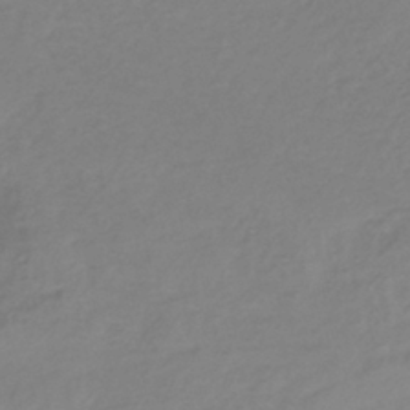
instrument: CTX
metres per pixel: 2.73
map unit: lHb
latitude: -37.7666
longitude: 71.8422
